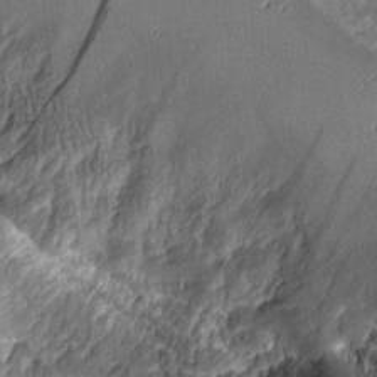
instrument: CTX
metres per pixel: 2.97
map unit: Aa
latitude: 9.2348
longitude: -128.5357
